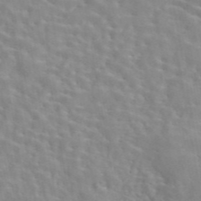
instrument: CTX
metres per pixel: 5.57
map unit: eAb
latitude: 44.2333
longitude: 113.1809
